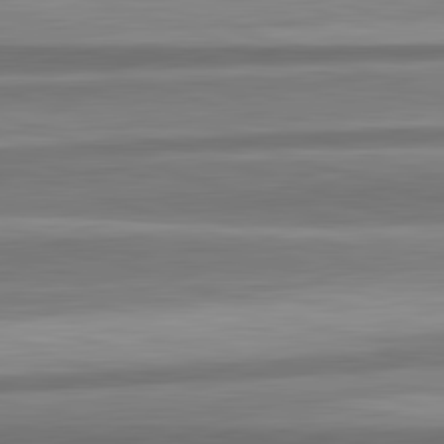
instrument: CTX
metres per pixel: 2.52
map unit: lApd
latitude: 82.5545
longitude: 178.8786
